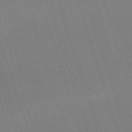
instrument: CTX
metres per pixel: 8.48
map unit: eHh
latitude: -64.0850
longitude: 50.9731
